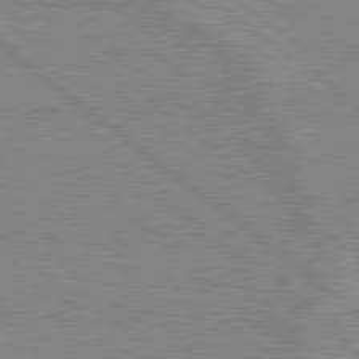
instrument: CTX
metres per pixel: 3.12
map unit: lApd
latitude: 78.9703
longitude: -160.1011
